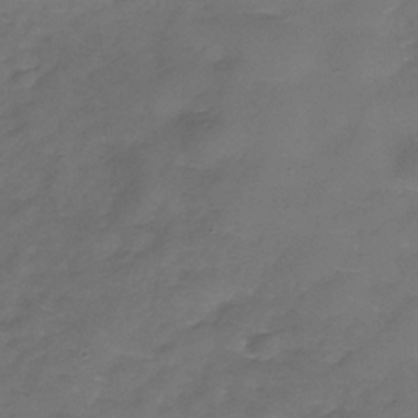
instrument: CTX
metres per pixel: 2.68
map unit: Nhe
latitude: -37.8233
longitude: -86.9514
